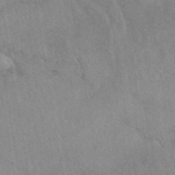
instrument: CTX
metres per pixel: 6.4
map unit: eAb
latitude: 41.3481
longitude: 110.0283
